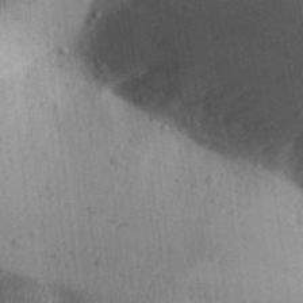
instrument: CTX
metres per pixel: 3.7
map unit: Aa
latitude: 32.1767
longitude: -144.6868
